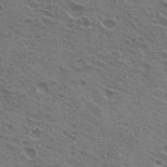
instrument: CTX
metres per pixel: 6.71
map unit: Hto
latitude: 22.1767
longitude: -31.9151
